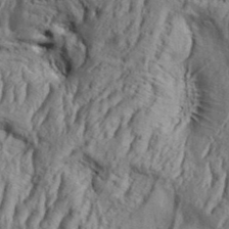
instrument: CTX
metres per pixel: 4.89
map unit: Aa
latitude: 33.8016
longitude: -136.6491
